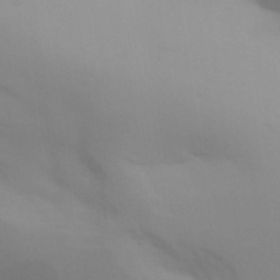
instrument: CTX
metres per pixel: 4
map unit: Aa
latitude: 32.3089
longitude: -145.0080
